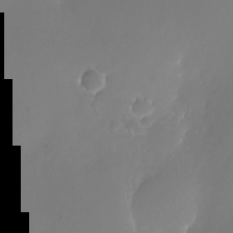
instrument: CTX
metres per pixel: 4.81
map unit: Nhu
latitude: -25.1809
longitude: -71.7638
